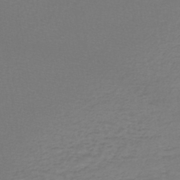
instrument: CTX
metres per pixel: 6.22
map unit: lHb
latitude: -43.4076
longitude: 71.8611
